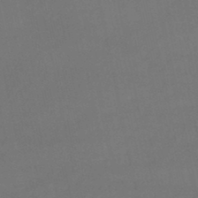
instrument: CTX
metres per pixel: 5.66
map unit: lHb
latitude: -45.6155
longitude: 61.2565
